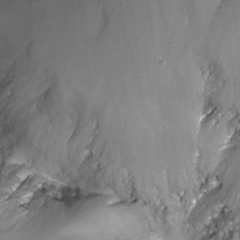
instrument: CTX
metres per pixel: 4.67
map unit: Nhu
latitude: -13.2565
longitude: -69.2348
